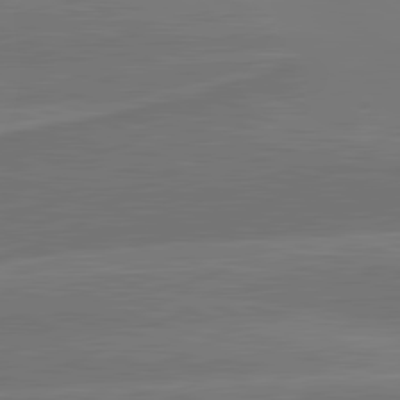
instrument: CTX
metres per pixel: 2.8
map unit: lApd
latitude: 81.7827
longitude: -135.9339
